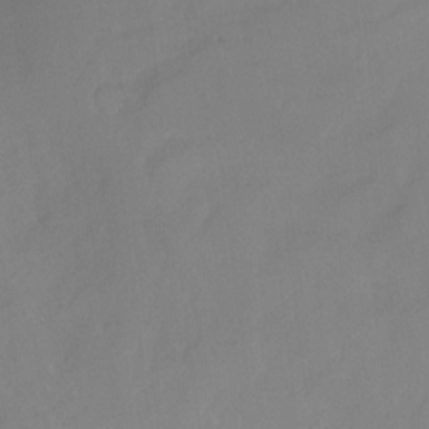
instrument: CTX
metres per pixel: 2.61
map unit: Nhu
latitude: -13.1998
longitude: -60.3089
